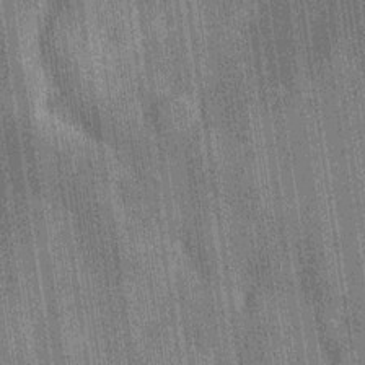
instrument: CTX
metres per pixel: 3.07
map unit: Hve
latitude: -30.1983
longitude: 92.1984
